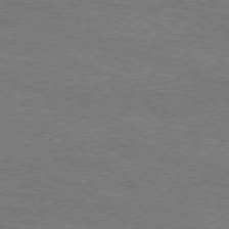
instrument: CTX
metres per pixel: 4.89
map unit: Hpe
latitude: 75.4238
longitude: -151.8016
